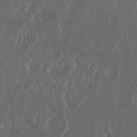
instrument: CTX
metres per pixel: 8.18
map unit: Nhu
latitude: 30.1389
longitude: -60.0633
